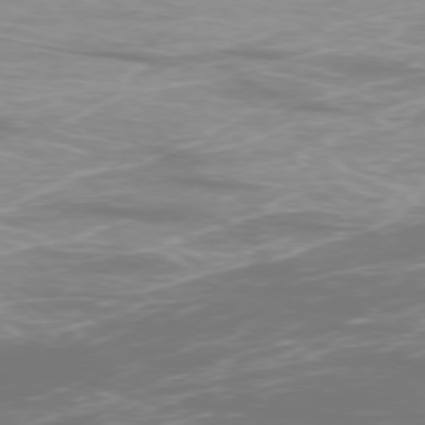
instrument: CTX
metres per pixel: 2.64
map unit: Ap
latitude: -77.1809
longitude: -80.8002
